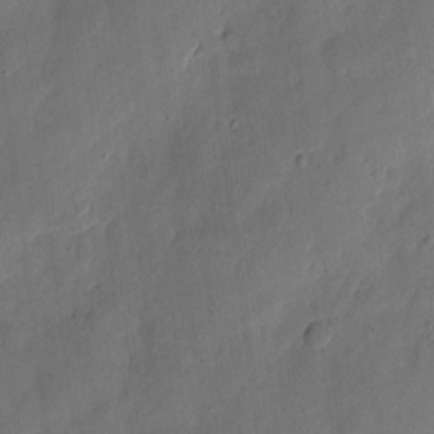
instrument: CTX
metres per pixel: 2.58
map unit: eHh
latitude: 6.9136
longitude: -71.8961
